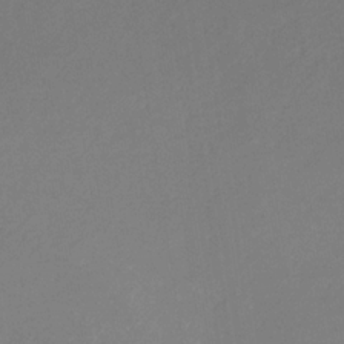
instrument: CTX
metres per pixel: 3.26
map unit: eHb
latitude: -31.5777
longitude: 71.7856
